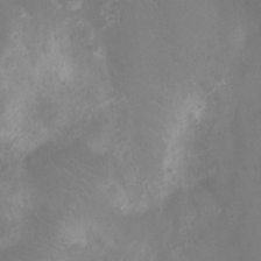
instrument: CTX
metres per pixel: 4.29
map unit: Ht
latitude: -7.6155
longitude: -18.9136
